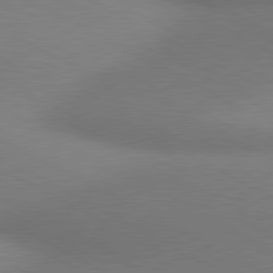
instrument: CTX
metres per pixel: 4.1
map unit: lApd
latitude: 80.4790
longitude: 129.1053
